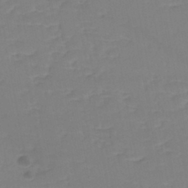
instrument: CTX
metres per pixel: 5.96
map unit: eHh
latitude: -42.8408
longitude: -31.5183
